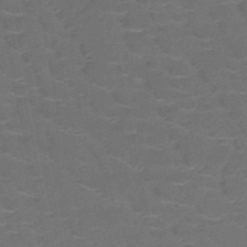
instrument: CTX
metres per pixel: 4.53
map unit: HNb
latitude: -50.8030
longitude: -47.9906
